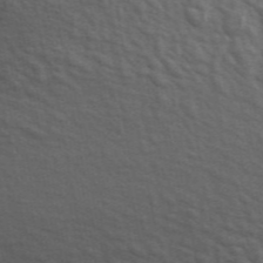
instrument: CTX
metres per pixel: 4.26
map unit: ANa
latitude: 48.7813
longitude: -74.8191
